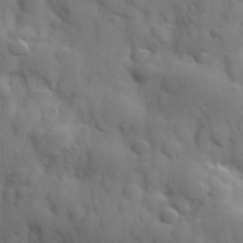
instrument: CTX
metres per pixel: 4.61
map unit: Hve
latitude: 31.5560
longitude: 150.9731
